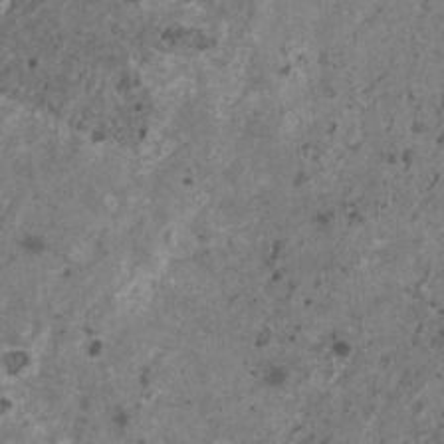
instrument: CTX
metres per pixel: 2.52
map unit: HNhu
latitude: 0.7813
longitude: 4.7274
